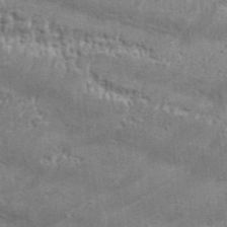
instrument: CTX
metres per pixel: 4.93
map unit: Aa
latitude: 33.3104
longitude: -135.4048
